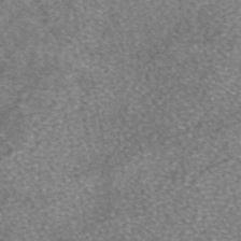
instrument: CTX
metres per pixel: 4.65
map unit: eAb
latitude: 46.3657
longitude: 103.2187
